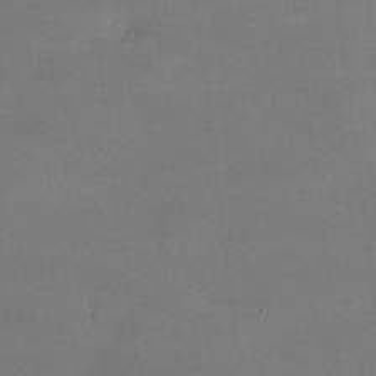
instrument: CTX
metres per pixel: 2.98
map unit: lHvf
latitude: -10.4062
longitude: -103.1403
